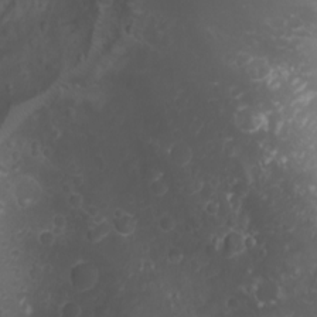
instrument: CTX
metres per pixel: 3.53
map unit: Nhu
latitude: -4.7652
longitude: -86.4034
